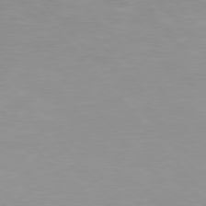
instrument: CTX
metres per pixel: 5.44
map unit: Hpe
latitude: 76.0444
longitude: -155.1781
